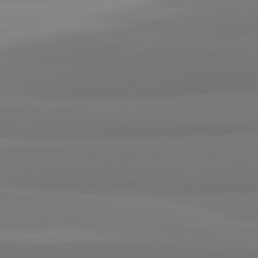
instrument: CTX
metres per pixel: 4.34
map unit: lApd
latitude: 82.3089
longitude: 175.5210
